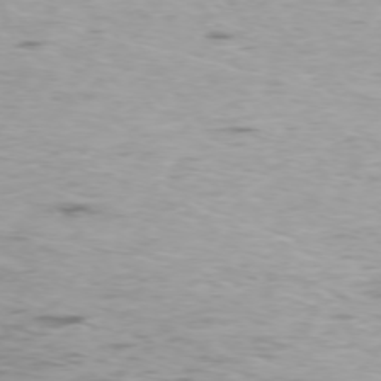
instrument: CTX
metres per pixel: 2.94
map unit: Ap
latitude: -76.7274
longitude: -68.7813
